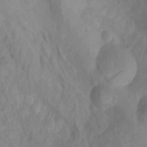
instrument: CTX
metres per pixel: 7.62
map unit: Ht
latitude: -4.3873
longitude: -62.7247
